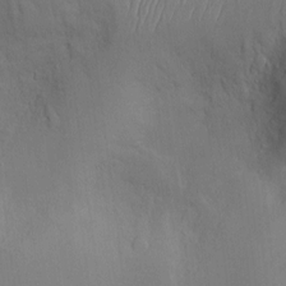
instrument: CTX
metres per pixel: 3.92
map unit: Hve
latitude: -11.5021
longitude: 173.9178
